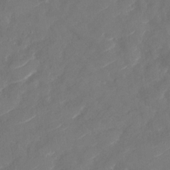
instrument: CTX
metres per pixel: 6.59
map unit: Nhu
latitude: -30.0283
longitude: -72.4790
